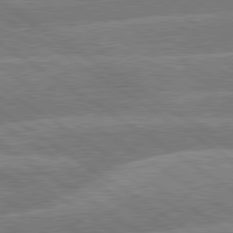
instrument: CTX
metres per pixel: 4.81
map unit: lApd
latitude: 79.9339
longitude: -132.1767
